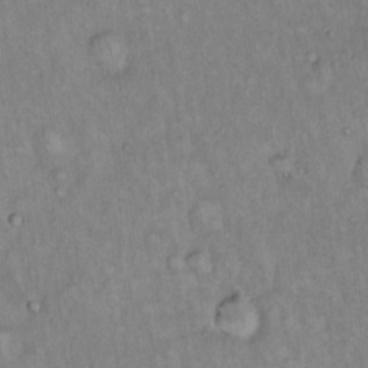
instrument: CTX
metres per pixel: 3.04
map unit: Hto
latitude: 14.6869
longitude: -59.2726
